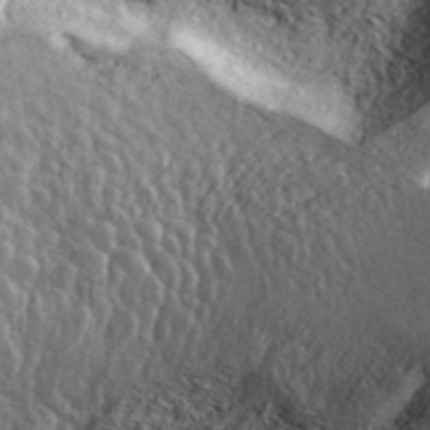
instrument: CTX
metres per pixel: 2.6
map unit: ANa
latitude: 39.4426
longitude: 17.9178
